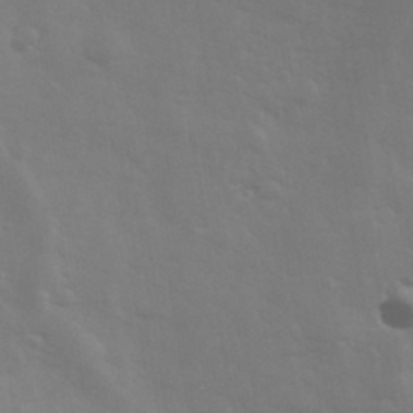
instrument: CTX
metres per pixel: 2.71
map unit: Hve
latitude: 33.2537
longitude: 150.0472
